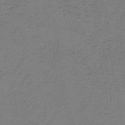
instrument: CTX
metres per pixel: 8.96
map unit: HNb
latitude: -47.0864
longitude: -39.0647
